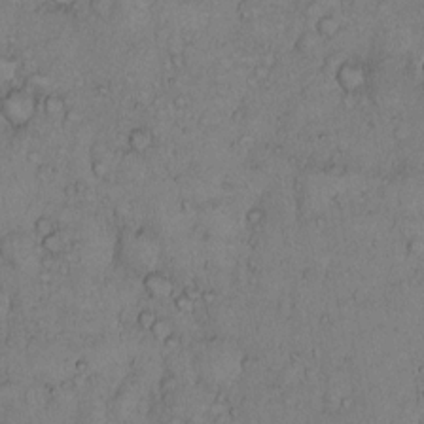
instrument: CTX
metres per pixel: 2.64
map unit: Hto
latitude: 10.0633
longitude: -57.9906
